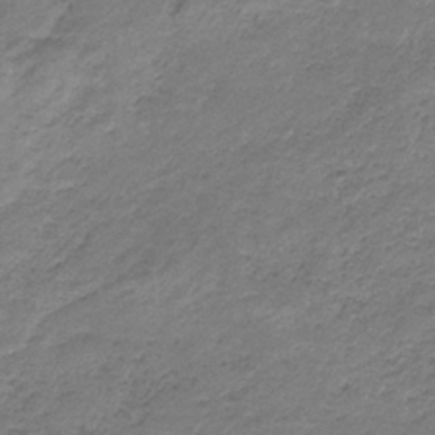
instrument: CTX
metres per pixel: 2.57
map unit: HNb
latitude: -33.4833
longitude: 62.0094
